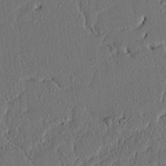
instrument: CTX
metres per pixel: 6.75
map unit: lAvf
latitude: 7.4993
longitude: 167.8800
